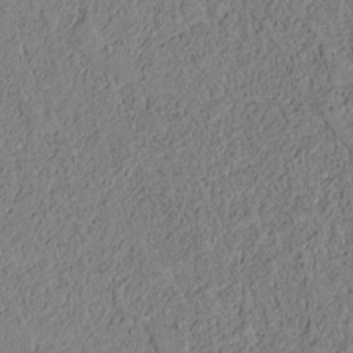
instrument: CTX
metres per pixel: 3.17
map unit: lAvf
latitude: 5.6127
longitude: 167.9556
